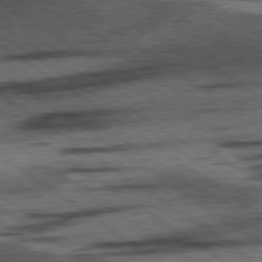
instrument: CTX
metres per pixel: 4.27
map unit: lApd
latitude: 78.2523
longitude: -54.2711
